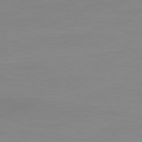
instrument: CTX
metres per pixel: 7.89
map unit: Ap
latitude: -81.1053
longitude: -84.7057
